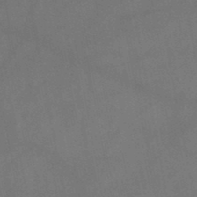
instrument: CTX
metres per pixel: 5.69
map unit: lHb
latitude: -47.1809
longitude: 62.2361
